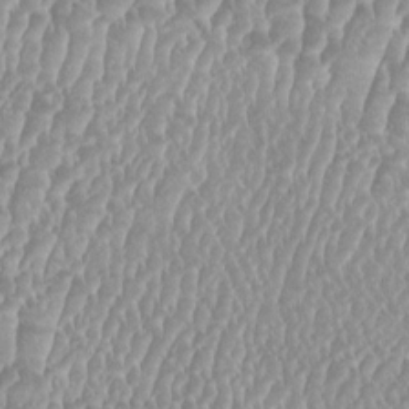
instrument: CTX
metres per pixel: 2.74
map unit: HNhu
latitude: -0.5196
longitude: -0.1955
